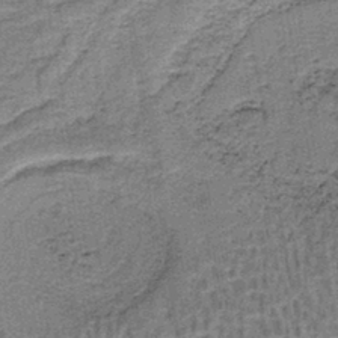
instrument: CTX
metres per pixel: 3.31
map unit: lHb
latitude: -41.2187
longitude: 58.0094
